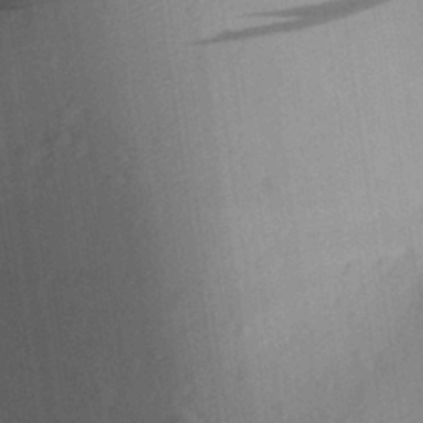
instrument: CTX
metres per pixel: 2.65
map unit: Aa
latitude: 27.4615
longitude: -145.6127
